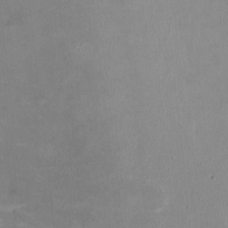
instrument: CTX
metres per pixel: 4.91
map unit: HNhu
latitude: -0.5196
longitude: -3.4426
